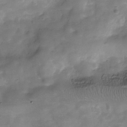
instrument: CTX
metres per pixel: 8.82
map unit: Hve
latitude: -30.5951
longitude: 93.1620
